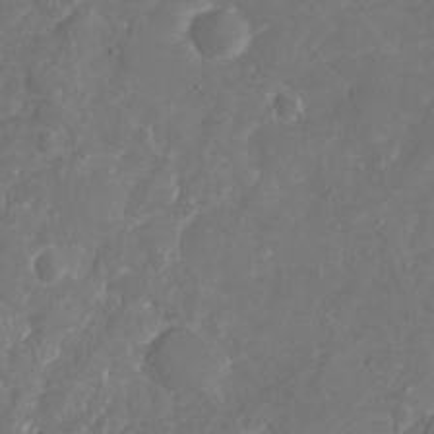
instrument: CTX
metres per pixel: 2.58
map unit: Nhu
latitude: -17.1998
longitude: -57.9717
